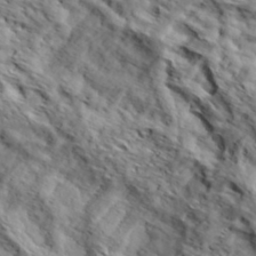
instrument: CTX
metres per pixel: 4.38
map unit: eHh
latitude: 37.0459
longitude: -80.6868
